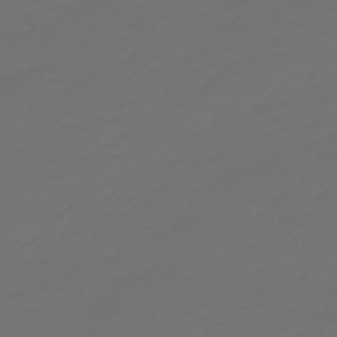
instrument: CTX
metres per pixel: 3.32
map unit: eHb
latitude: -47.7099
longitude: 82.7652
